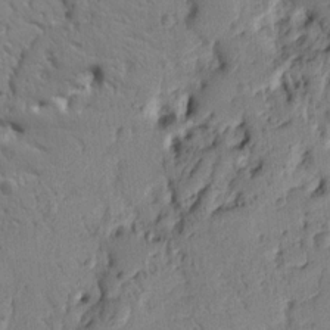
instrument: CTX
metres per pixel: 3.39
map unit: Ht
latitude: 10.1956
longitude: -76.5734
